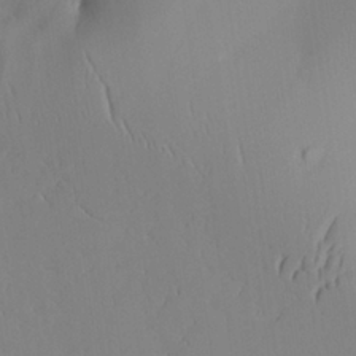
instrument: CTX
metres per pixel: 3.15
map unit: Aa
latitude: 26.3467
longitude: -136.8569
